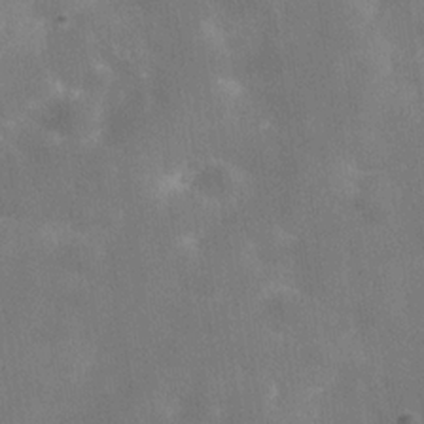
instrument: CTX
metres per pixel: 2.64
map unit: Hve
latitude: -31.4265
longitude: 93.5588
